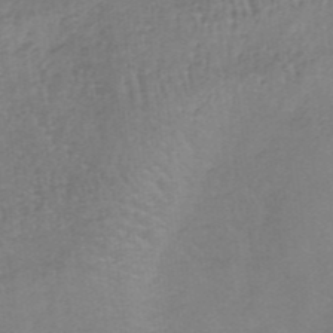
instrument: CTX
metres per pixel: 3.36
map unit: lHb
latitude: -37.2565
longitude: 58.9541
